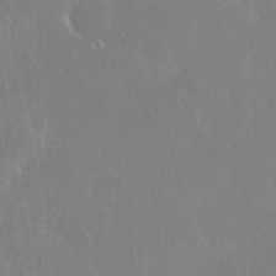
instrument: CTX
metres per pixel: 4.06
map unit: Nhu
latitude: 28.4034
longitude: -61.8583
